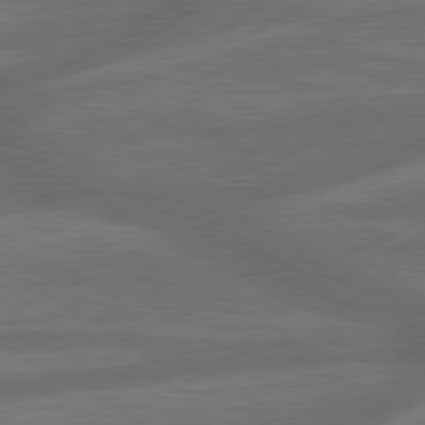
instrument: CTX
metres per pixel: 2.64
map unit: lApd
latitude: 79.9906
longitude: -165.4237
